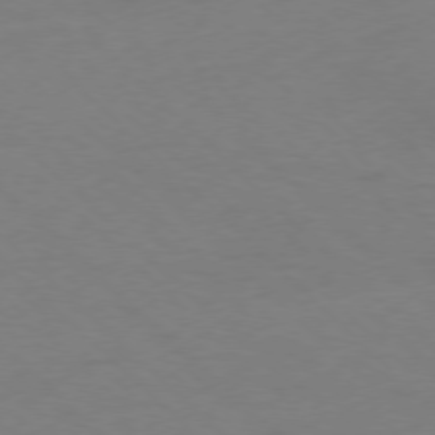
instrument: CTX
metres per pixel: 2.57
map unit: Ap
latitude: -77.5399
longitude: -68.7246
